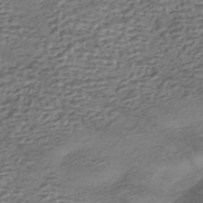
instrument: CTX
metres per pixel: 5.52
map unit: eHh
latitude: -42.4440
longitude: 117.3887
